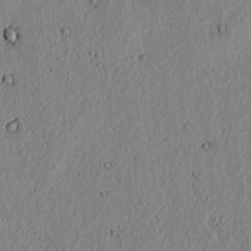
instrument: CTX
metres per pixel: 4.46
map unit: lAvf
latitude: 6.8191
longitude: 167.5966
